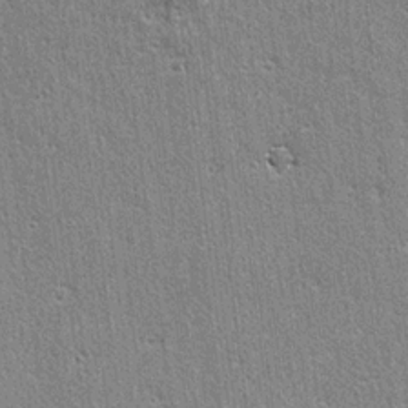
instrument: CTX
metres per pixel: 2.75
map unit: lAvf
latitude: -4.9919
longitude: -109.4993
